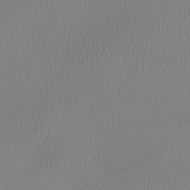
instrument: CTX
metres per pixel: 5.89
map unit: Htu
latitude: -13.5966
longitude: -47.3671
